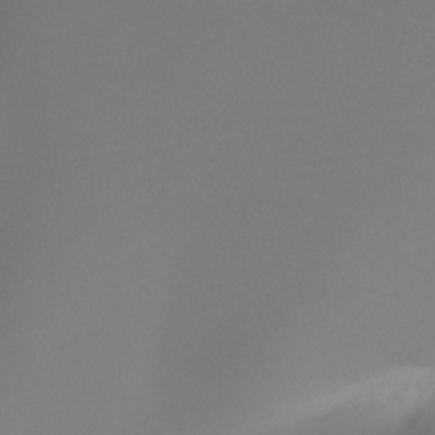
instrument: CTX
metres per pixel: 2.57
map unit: Ht
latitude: -15.8801
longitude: -44.7057
